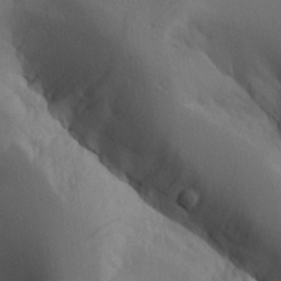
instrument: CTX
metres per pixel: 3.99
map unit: Aa
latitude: 26.1767
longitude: -128.3278
